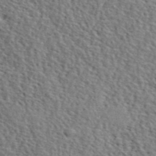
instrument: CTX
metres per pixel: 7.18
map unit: lHvf
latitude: 42.0444
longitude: -87.8394
